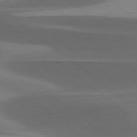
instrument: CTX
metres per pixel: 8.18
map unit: lApd
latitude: 78.8569
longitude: -48.1200
